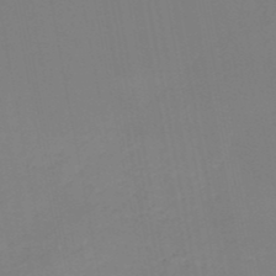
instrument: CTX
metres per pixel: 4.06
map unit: HNb
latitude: -50.9353
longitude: -53.4993
